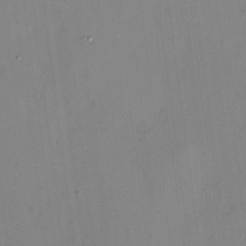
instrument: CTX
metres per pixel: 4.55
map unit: HNhu
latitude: -1.0865
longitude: -6.6679
